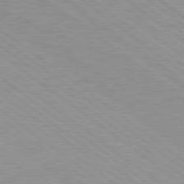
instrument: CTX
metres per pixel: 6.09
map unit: Hpe
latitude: 78.7813
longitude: -121.8773
